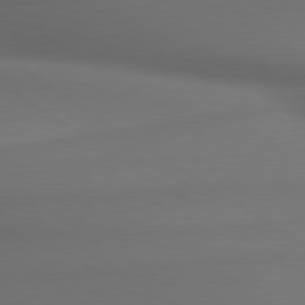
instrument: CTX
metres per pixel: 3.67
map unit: lApd
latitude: 79.9528
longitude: -174.4412
